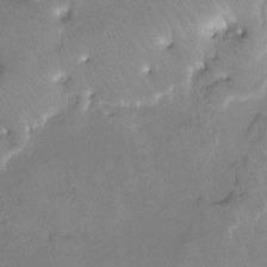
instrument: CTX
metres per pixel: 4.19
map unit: Ht
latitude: -12.3117
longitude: -45.4804
